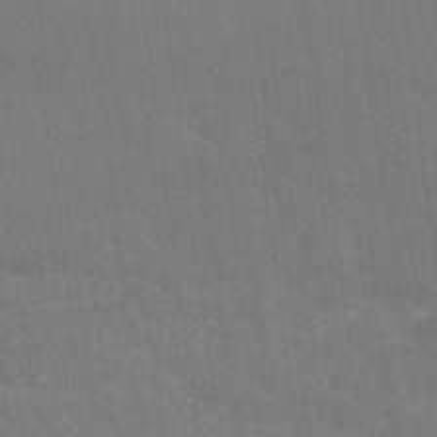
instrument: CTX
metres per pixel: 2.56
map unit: Nhu
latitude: 26.6491
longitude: -64.0633
